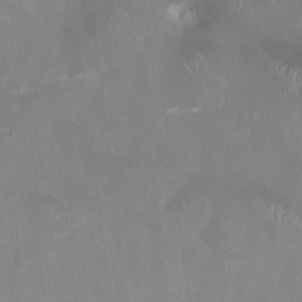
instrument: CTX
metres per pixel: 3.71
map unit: HNhu
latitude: 0.9702
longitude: -4.7057
